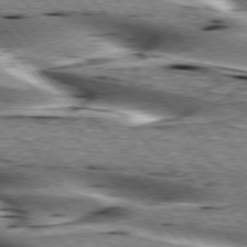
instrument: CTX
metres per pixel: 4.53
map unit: lApd
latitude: 76.0444
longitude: -60.2900
